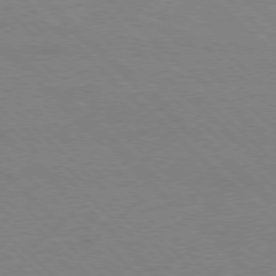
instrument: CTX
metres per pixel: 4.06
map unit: Ap
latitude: -78.3873
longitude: -87.0836
